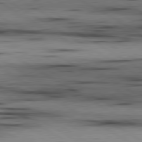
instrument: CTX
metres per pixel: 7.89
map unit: lApd
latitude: 80.1767
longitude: 158.1416
